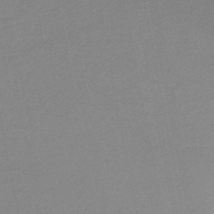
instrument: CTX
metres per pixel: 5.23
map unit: HNb
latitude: -47.6910
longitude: 58.4251
